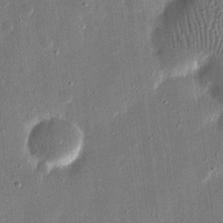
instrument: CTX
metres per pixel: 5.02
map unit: eHh
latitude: 16.7435
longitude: -70.7057
